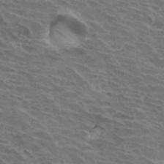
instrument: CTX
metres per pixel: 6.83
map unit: Hto
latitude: 33.7072
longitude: -42.8569
